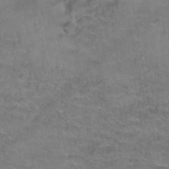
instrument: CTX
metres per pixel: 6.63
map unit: Hto
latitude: 38.8380
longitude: -42.5735
